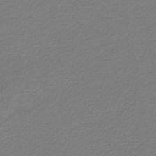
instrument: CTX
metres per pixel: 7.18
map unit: lHb
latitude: -45.8800
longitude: 68.6140
